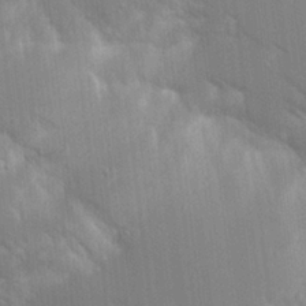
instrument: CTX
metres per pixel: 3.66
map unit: Aa
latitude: 17.1592
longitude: -149.3860
